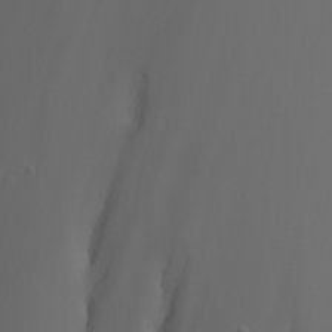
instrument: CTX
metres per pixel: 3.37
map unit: Nhu
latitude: -7.8989
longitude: -84.1389
